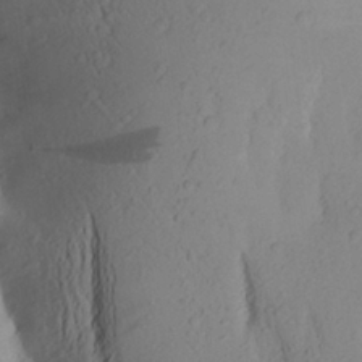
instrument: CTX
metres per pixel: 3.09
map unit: Aa
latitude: 25.0647
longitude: -149.4237
